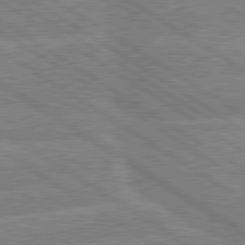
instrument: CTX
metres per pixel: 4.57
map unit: lApd
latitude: 79.7261
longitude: -132.7813
